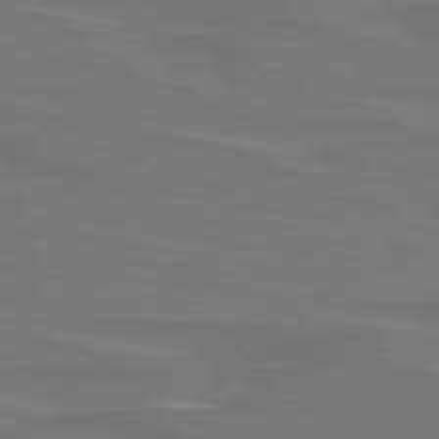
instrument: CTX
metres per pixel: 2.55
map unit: lApd
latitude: 75.3482
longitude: -79.4427
